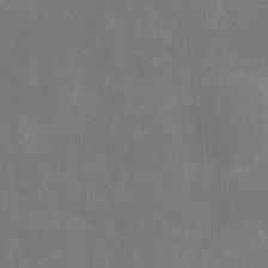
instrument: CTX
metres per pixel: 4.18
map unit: eHh
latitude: 8.6869
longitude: -71.6694
